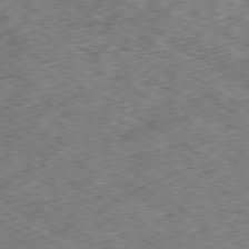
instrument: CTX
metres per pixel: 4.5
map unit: Hpe
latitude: -80.2173
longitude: 22.3684
